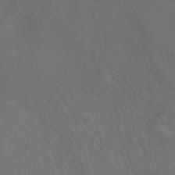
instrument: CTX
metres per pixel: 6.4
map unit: HNhu
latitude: -41.2565
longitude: 101.1242
